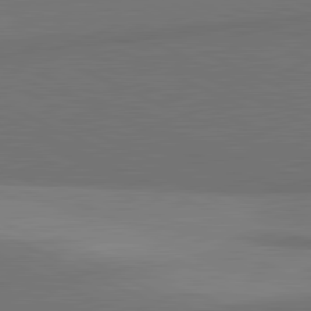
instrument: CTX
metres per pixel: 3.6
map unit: lApd
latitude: 81.7261
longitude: 154.4629
